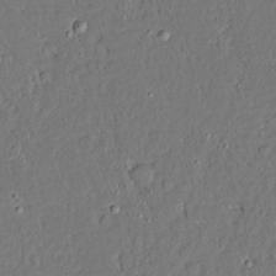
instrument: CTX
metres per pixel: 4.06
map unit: Ave
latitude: 14.7813
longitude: -140.0255
